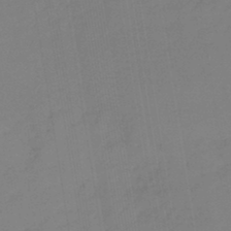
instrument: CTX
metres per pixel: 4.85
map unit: lHb
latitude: -44.5763
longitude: 71.3510
